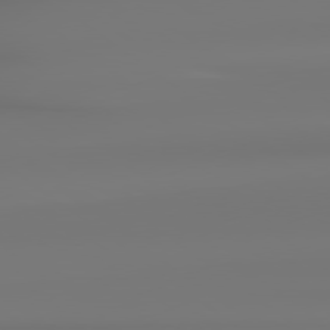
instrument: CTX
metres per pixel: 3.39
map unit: lApd
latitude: 78.9136
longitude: -136.5357
